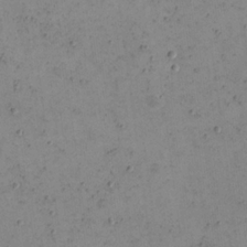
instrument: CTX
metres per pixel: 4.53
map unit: eHh
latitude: 21.9150
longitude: -65.9717
